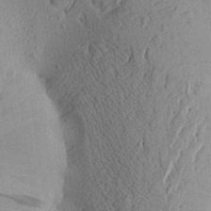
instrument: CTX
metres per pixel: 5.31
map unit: Aa
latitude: 24.8946
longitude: -144.7435
